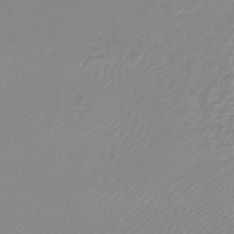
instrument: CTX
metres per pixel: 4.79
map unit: lHb
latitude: -45.4832
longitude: 65.3699
